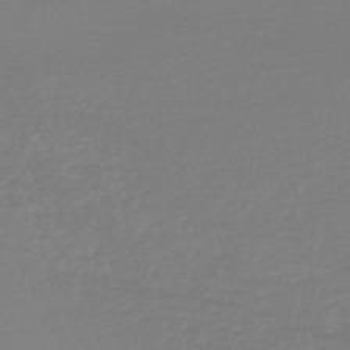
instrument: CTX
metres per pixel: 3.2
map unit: lHb
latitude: -44.9542
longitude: 71.2187
